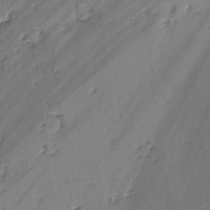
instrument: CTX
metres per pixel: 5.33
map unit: lAvf
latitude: -2.8785
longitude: -105.8017
